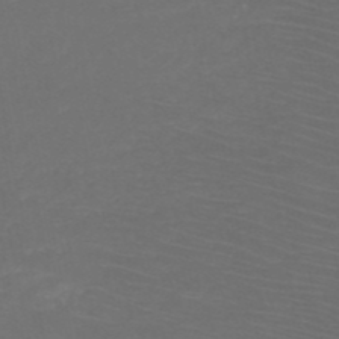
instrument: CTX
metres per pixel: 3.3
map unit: HNb
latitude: -50.2550
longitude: -44.2333
